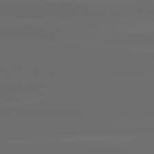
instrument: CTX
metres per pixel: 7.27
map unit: lApd
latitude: 80.7624
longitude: -137.3104
